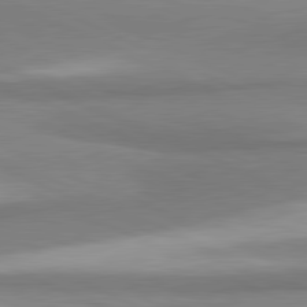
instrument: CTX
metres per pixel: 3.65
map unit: lApd
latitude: 81.2915
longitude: 166.0850
